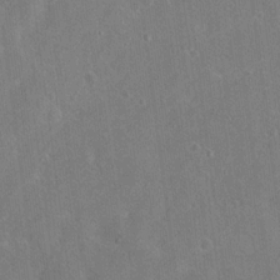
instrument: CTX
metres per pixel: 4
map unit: Hto
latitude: 17.1970
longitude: -39.7827
